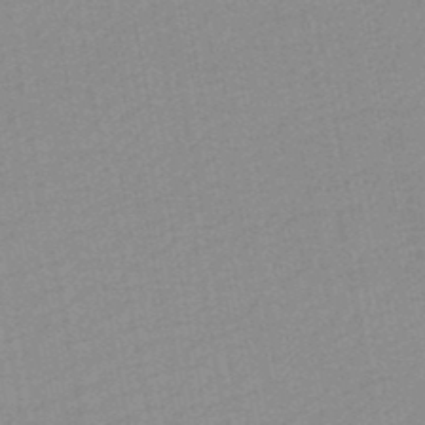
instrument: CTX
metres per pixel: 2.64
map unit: HNb
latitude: -48.2929
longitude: 59.1998
